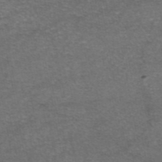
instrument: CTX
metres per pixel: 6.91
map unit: eAb
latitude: 46.9325
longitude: 104.6329
